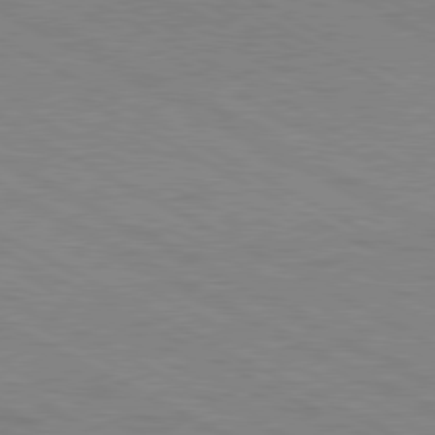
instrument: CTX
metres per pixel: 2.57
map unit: Ap
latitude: -81.6155
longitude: -72.7058
